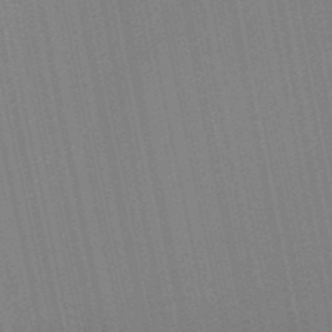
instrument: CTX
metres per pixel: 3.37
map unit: HNb
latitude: -52.2172
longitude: -45.5749
